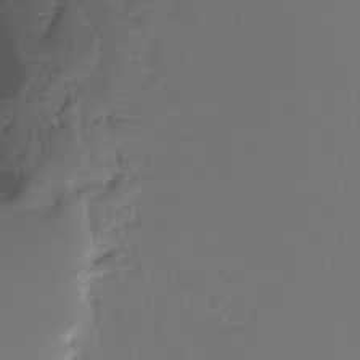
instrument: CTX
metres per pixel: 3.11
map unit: Ht
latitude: -15.9556
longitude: -45.4993
